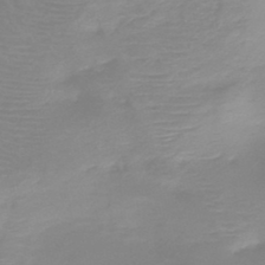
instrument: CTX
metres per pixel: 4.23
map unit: HNb
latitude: -45.4643
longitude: -45.2348
